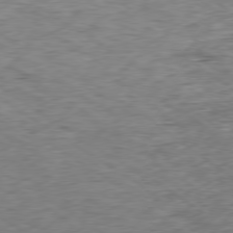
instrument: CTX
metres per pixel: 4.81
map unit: Hpe
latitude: -79.3509
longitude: 10.6708
